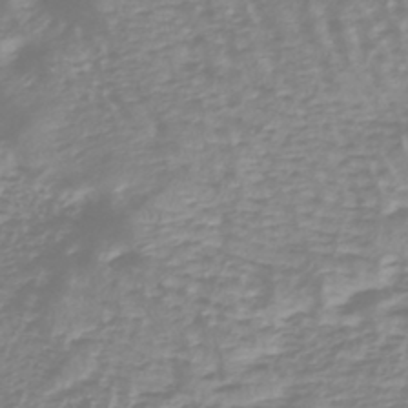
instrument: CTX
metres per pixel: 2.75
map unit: lHb
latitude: -40.8219
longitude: 64.6708
